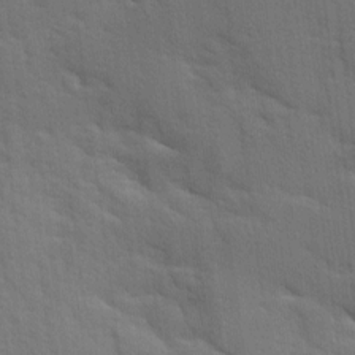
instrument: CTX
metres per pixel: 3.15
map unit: Ave
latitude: 9.9717
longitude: -102.6490
